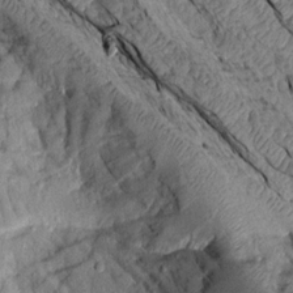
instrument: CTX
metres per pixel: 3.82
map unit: Aa
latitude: 14.7436
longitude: -146.5924
